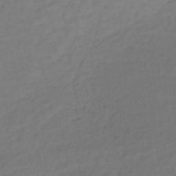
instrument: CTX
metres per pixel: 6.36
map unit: lHb
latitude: -35.4643
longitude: 64.2551
